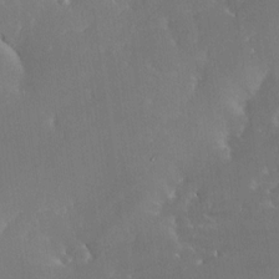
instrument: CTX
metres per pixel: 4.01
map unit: Nhe
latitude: -26.5195
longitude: -110.1956
